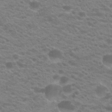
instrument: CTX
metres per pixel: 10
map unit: Hto
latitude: 21.1970
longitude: -37.4049
